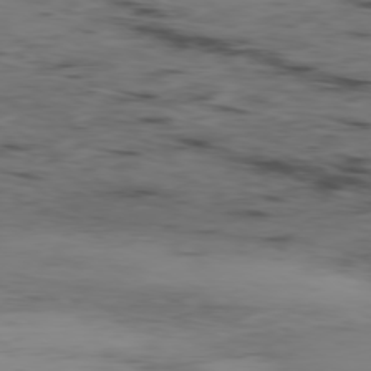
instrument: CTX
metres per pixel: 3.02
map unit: Hpe
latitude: -78.8597
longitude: -20.2523
